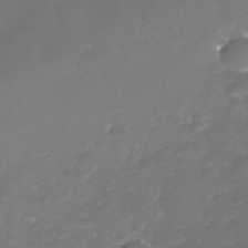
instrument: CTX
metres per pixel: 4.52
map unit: Nhe
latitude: -35.4832
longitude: -87.5371
